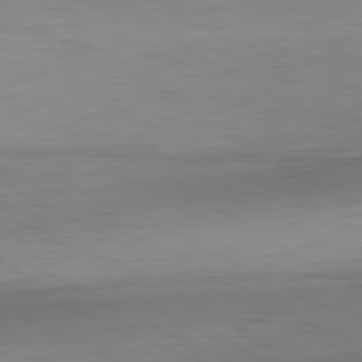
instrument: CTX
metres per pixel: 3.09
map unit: Hpe
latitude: -80.8408
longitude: 18.9542
